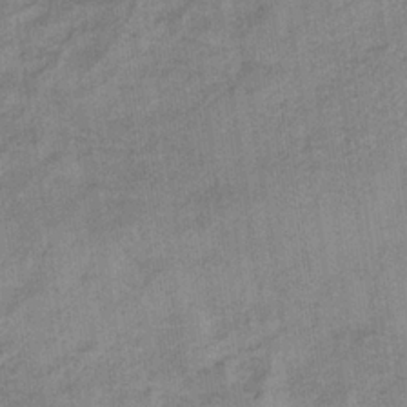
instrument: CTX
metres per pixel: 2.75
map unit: HNb
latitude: -33.3321
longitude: 62.5762
